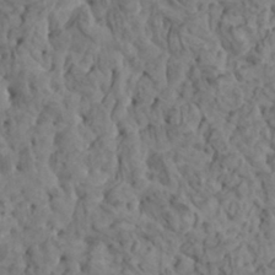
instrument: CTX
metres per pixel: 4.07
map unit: HNhu
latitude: 5.9906
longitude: -0.8002
